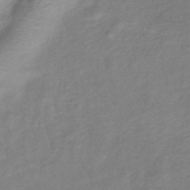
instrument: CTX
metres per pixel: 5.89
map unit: lHb
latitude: -41.5399
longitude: 78.6518
